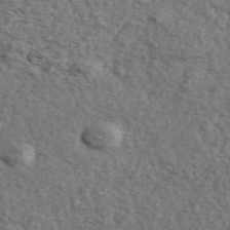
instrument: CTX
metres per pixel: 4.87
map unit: ANa
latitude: 43.9528
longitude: 47.0675
